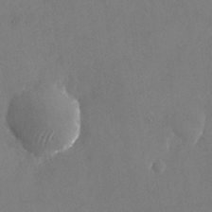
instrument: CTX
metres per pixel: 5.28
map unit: Nhu
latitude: -24.7463
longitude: -70.3089
